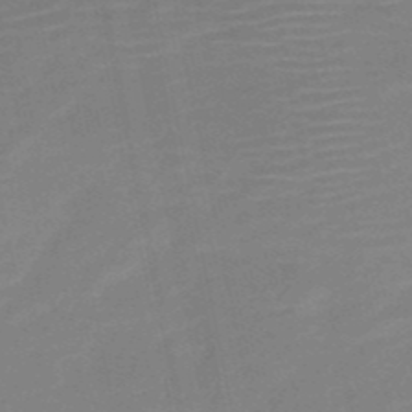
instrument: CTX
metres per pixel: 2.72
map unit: HNb
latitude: -51.6344
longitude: -47.9339
